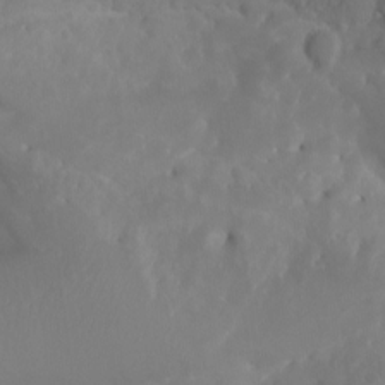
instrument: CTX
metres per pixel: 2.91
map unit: Aa
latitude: -13.3699
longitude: -67.7071
